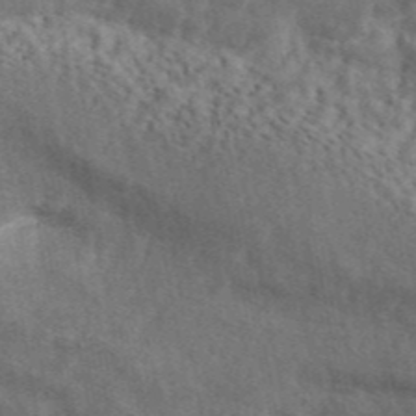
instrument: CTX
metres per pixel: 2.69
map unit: ANa
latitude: 45.0647
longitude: 47.0486
